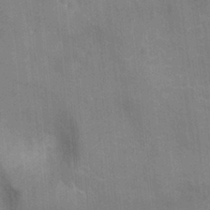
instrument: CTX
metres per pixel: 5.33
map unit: Ht
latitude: -11.3132
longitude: -22.4223
